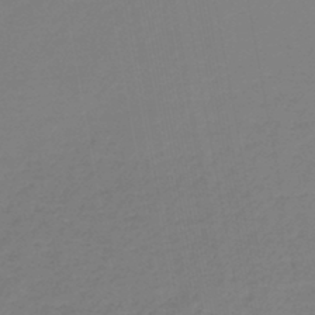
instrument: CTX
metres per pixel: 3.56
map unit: lHb
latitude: -44.9542
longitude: 62.9352
